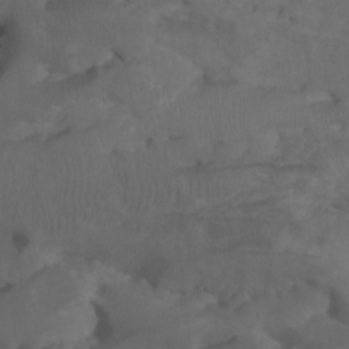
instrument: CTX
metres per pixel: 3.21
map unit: Htu
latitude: -7.0864
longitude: -66.2333
